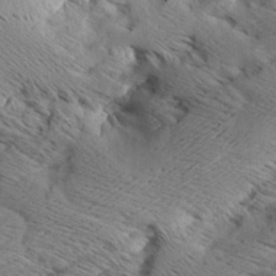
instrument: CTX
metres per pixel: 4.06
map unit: Aa
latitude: 7.9717
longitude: -141.3292
